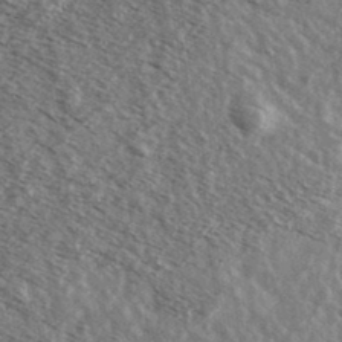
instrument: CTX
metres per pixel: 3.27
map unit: Ave
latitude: 38.6112
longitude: -108.9891
